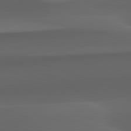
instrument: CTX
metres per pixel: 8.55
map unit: lApd
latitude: 82.5356
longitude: 143.5210
